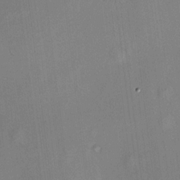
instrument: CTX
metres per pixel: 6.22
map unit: HNhu
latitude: 12.1578
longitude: 11.1242
